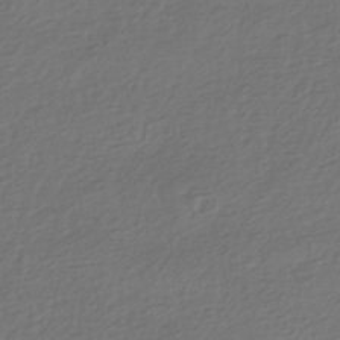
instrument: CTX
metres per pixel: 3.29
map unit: HNhu
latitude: -43.8044
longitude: 97.1053
